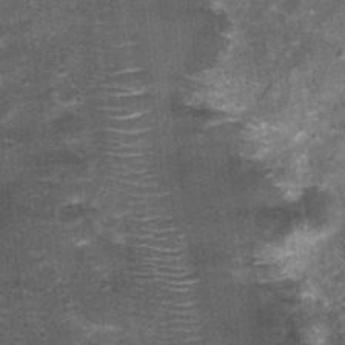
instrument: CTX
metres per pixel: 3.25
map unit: Nhu
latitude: 1.4048
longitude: -17.0647
